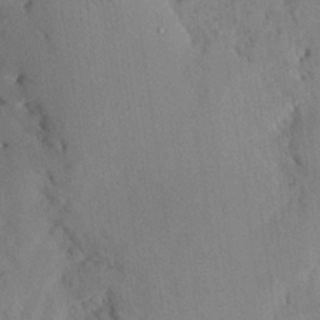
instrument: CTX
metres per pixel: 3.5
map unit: Nhu
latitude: 27.1970
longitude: -71.9150
